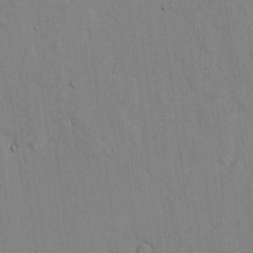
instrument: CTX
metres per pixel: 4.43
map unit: lAvf
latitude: 7.7072
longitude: 168.8786
